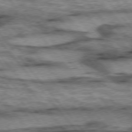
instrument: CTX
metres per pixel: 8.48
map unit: lApd
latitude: 75.4804
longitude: -49.4048
